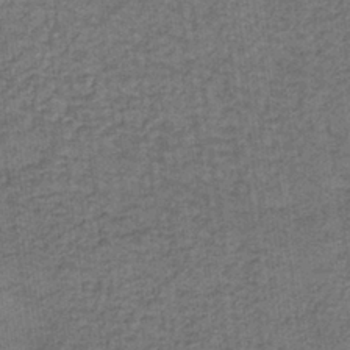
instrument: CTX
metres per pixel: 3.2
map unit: lHb
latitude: -36.2739
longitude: 59.2942
